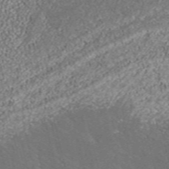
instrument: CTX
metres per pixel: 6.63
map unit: ANa
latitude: 36.8569
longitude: 15.5399
